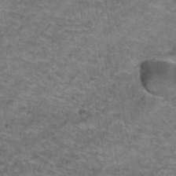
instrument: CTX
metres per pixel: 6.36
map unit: Hto
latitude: 39.4426
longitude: -42.5168
